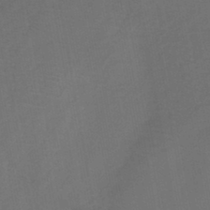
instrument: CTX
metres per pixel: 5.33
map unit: HNb
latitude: -44.2362
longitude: -39.7450
